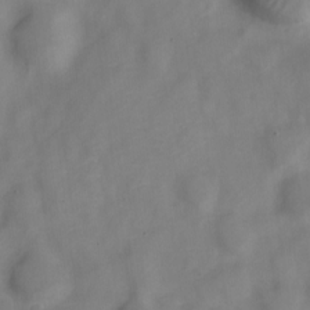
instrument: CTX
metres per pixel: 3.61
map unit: Nve
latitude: -21.8233
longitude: 106.1984
